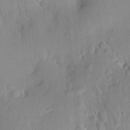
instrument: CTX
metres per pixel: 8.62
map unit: HNhu
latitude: 13.8017
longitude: 12.7841
